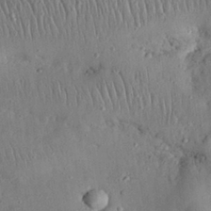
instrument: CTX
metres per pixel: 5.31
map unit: Nhu
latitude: 27.4427
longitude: -68.9892
